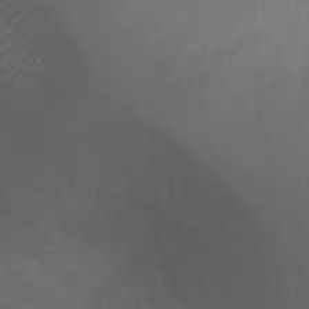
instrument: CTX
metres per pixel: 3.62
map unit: Ht
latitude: -1.7100
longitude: -20.4979
